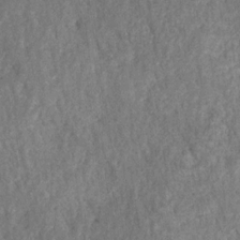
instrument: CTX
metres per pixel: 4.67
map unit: HNhu
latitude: -28.2928
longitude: 74.1417
